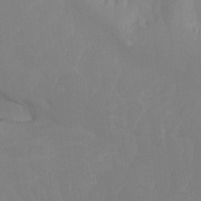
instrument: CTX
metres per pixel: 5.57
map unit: Ht
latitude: -16.0283
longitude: -50.0822
